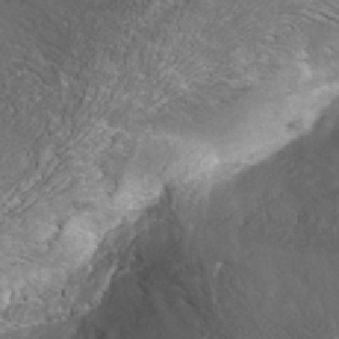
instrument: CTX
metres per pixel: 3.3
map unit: ANa
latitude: 37.1592
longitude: 18.4062
